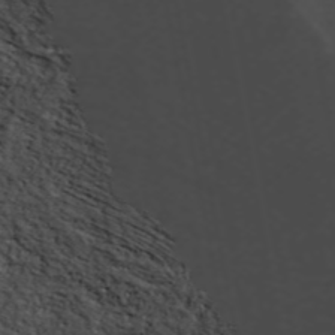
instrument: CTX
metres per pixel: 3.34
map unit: ANa
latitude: 45.0836
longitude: 27.9367
